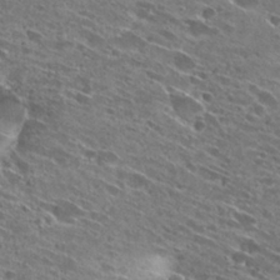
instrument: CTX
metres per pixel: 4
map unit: Hto
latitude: 28.0633
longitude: -44.8758
